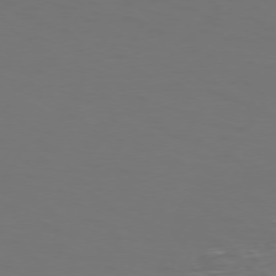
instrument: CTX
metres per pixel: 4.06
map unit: Hpe
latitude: 74.0633
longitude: -125.4426
